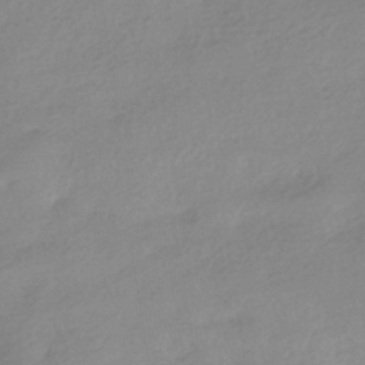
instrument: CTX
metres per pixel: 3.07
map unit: HNhu
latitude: -40.4440
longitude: 94.4629
